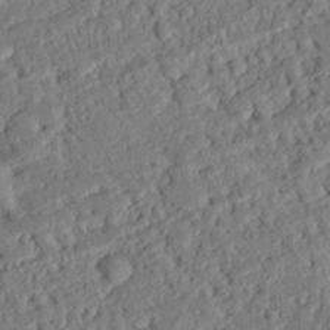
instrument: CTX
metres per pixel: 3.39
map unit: eHh
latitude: 25.8205
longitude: -80.8947
